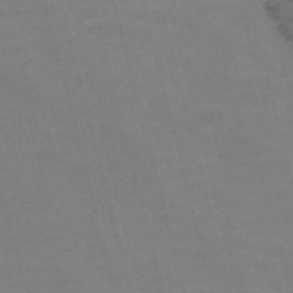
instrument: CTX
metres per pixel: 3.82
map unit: Nve
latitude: -57.5777
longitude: 65.5210
